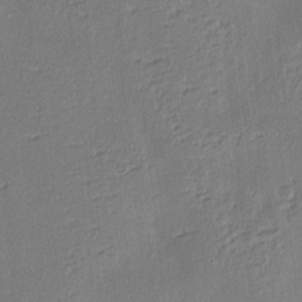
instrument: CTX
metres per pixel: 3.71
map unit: Hve
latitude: -9.5399
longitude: 175.2187
